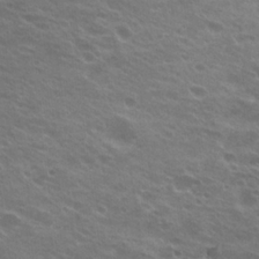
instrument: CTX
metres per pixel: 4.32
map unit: Hto
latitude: 23.3859
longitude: -37.3860
